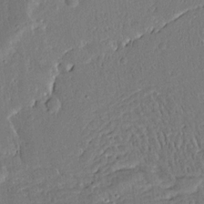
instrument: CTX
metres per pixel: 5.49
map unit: Aa
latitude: 13.7072
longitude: -139.8016
